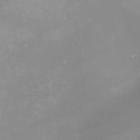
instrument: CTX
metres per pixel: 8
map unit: Nhu
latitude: -8.4818
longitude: -93.8205
